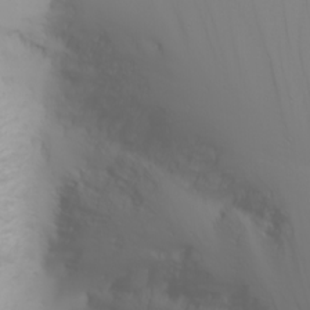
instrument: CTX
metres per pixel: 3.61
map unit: Nhu
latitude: -6.6707
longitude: -84.1956
